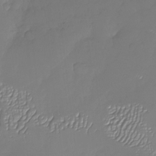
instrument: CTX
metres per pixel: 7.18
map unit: Nhu
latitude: -27.1053
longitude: -58.7246
